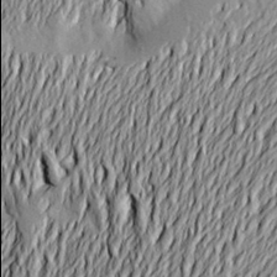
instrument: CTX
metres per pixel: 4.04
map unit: Aa
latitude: 21.2537
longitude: -149.9906
